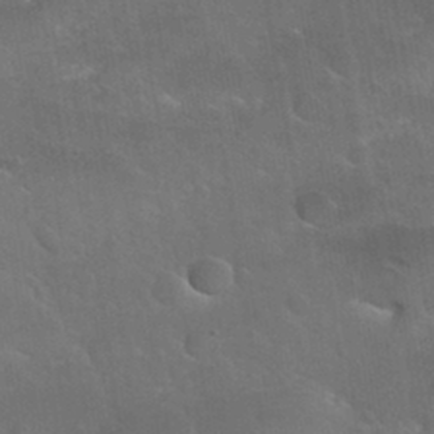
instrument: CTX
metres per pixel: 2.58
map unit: Nhu
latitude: 30.9892
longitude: -53.7072
